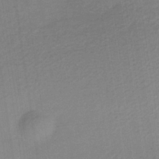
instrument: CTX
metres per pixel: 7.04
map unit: HNb
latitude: -32.8597
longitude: 57.4454
